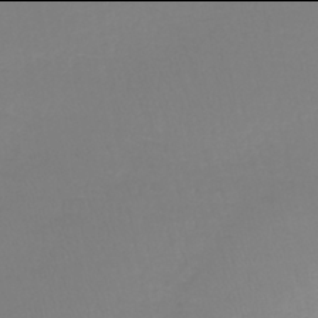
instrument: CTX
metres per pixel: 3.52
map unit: lHb
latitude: -42.0094
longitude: 71.4455
